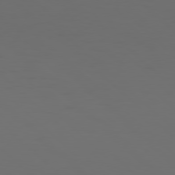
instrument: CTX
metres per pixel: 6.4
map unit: Hpe
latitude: 77.6882
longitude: -168.8947
